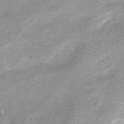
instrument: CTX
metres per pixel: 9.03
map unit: Nhe
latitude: -45.9745
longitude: 152.6518
